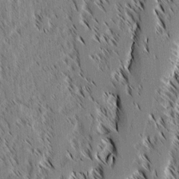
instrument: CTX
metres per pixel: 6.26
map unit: lAvf
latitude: 2.3089
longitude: -106.3656
